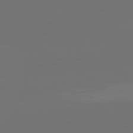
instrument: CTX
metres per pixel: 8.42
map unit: lApd
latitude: 81.7639
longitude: -160.1200
